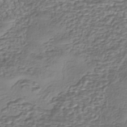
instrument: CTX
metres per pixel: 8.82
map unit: eHh
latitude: -43.3131
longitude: 121.0297
